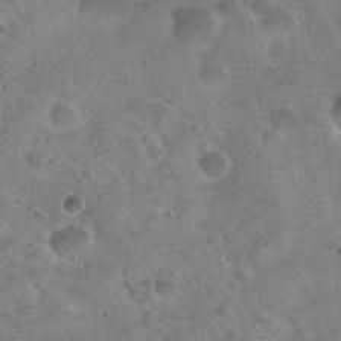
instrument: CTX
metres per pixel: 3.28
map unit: Hto
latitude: 22.4412
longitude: -54.4034
